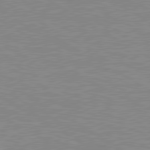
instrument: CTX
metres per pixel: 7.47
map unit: lApd
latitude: 80.1767
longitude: 122.3307
